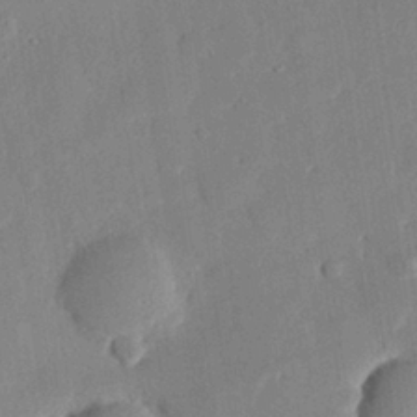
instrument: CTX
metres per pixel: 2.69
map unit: eHh
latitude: 28.2900
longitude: -81.2726
